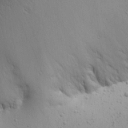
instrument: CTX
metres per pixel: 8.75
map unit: Aa
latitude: 14.8947
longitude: -140.9135
